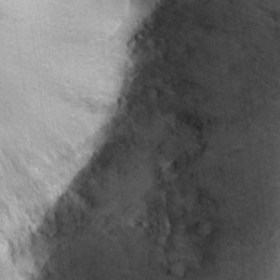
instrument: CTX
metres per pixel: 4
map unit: Hto
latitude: 11.8017
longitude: -36.1200
